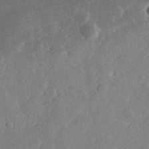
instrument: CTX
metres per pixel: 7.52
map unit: lHvf
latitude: 33.2537
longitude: -90.9325
